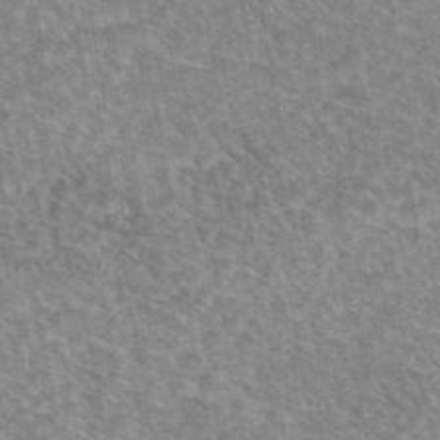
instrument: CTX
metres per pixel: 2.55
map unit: eAb
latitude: 45.4237
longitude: 105.9367
